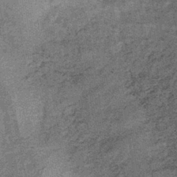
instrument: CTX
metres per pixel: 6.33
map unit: lHb
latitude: -38.5196
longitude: 65.7100
